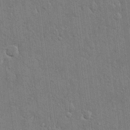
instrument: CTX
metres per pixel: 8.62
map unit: eHh
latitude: 15.2348
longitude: -68.9325
